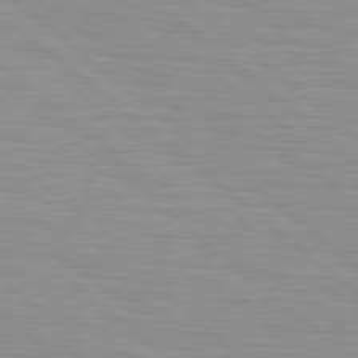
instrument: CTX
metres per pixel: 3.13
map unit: Hpe
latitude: 78.8569
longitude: -140.3467
